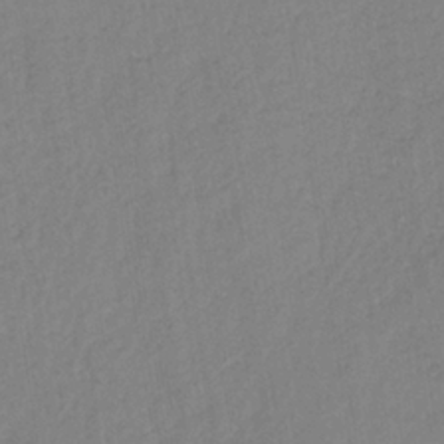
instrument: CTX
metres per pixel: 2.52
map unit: HNb
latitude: -34.4818
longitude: 63.8044
